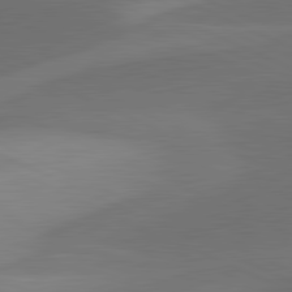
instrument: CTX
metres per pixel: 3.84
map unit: lApd
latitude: 81.4804
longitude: 125.9745
